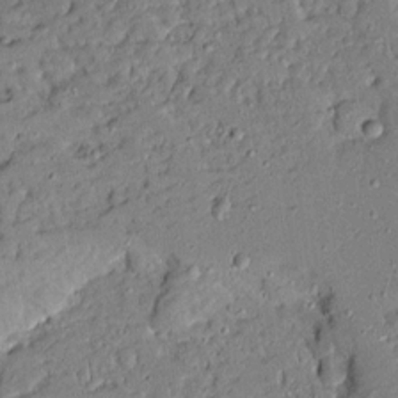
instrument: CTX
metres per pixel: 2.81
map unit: Ave
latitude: 14.7436
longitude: -139.9339
